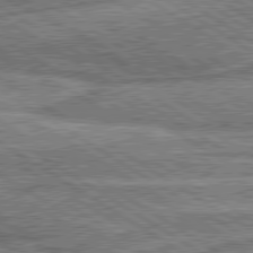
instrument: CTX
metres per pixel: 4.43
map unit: lApd
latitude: 80.0822
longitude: 172.5951
